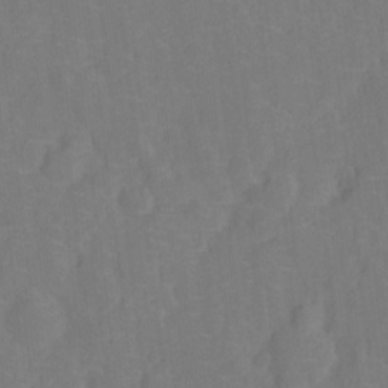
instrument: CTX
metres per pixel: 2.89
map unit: Nhu
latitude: -13.1998
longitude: -24.4790
